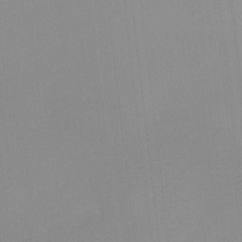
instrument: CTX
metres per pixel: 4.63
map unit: lHvf
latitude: -10.7841
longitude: -99.8016
